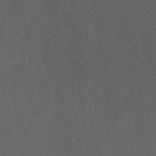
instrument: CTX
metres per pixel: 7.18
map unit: ANa
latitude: 36.9703
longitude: 18.0283
